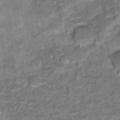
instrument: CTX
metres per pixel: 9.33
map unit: Hto
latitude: 15.9717
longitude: -36.0822
